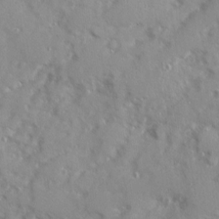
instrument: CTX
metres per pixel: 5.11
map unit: Ave
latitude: 12.7813
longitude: -101.6883
